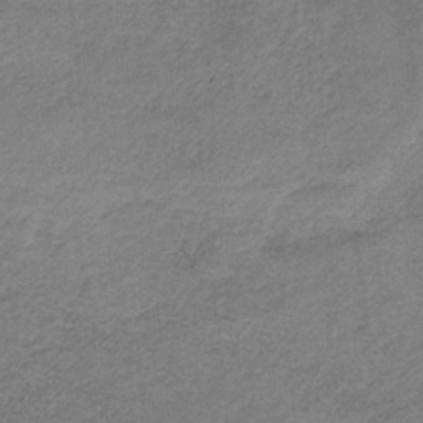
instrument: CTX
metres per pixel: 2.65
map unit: HNb
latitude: -33.2943
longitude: 58.8219
